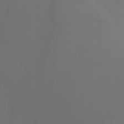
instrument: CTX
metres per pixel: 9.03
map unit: Nhu
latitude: -11.6344
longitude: -65.4048
